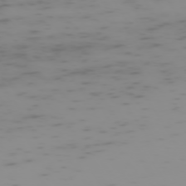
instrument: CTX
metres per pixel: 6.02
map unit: Hpe
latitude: -73.7100
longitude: 6.9352
